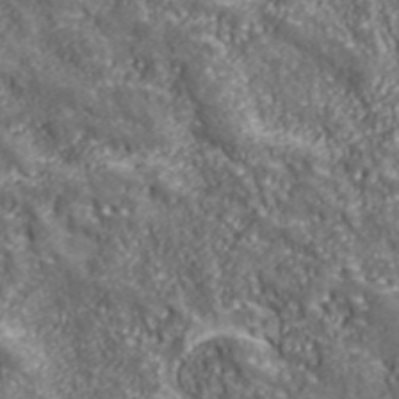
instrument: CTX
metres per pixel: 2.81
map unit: eHh
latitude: 43.2159
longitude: -91.9717
